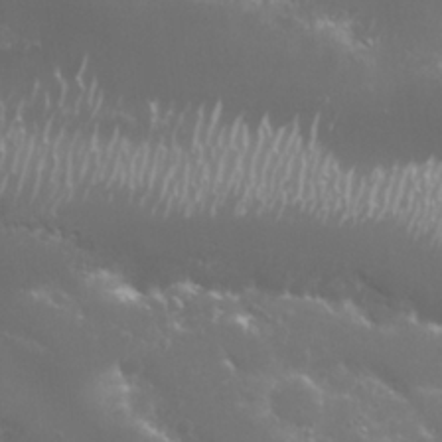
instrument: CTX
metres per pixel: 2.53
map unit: Nhu
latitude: 25.9528
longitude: -60.2333
